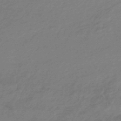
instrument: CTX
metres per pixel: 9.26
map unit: HNhu
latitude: -46.1417
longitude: 93.6722
